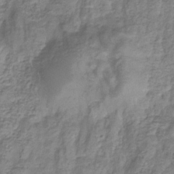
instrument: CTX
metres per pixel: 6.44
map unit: eHb
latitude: -33.5210
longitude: 75.3132
